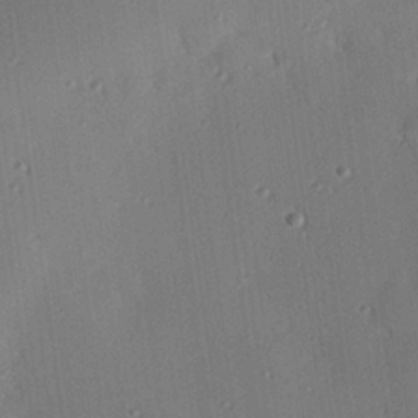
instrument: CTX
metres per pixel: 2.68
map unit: eHh
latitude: 23.1214
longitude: -91.0647
